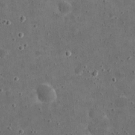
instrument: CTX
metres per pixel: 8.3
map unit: eHh
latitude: 21.0837
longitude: -65.4615
